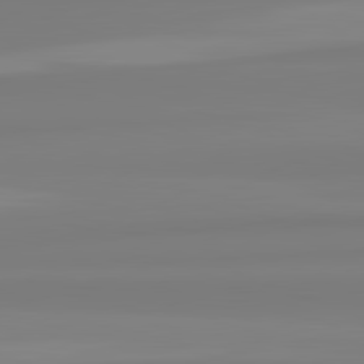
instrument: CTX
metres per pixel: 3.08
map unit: lApd
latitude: 82.5356
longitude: 174.8785
